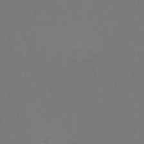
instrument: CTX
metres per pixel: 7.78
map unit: HNb
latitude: -51.3132
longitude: -46.5546
